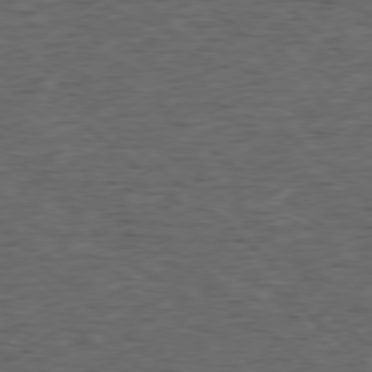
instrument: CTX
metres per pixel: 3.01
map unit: Ap
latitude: -78.3117
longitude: -60.6868
